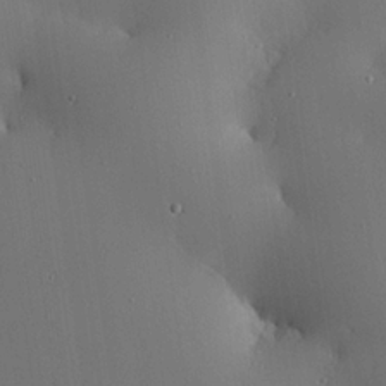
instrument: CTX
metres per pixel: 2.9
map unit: eHh
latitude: 23.8016
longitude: -91.4237
